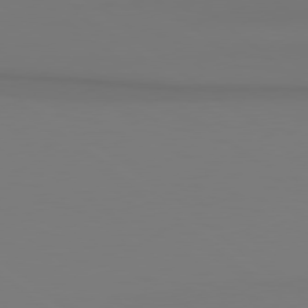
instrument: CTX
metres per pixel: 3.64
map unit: Hpe
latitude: 78.3279
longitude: -133.9717
